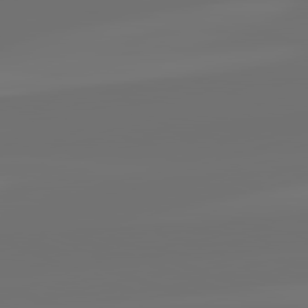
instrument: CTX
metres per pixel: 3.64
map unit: lApd
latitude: 82.2711
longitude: -160.2333
